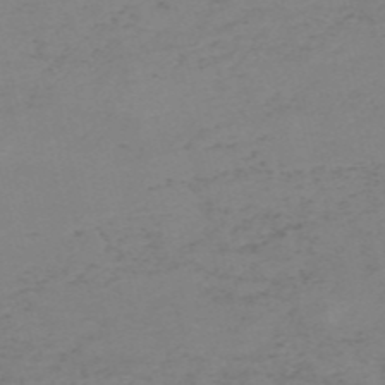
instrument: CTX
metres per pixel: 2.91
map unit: HNb
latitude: -55.3132
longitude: -46.8380
